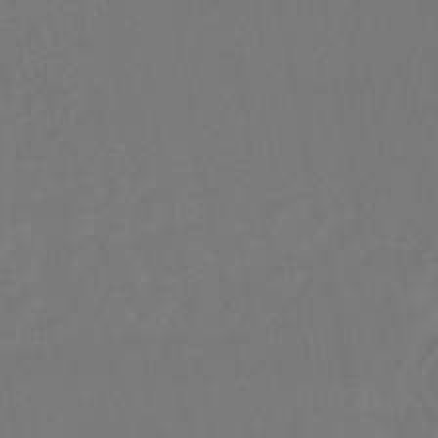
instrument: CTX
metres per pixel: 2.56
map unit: HNhu
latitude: -46.0661
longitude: 97.6911
